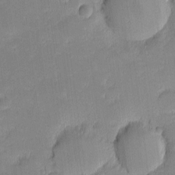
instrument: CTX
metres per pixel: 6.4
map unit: eHh
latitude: -1.9179
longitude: -83.6504
